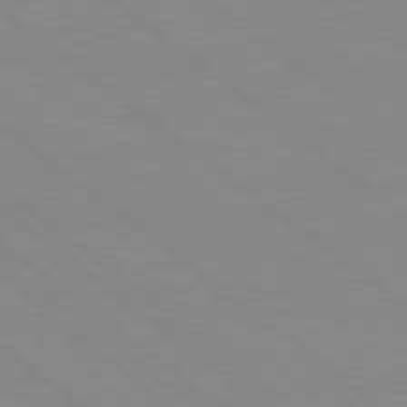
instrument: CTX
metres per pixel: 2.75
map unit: Hpe
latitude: 78.6680
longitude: -124.2333
